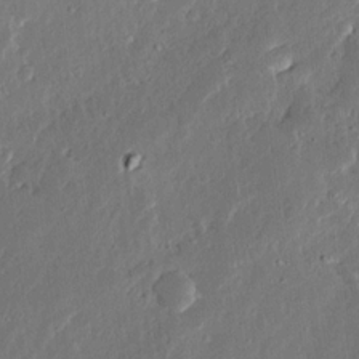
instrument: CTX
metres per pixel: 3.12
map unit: Ave
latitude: 14.6869
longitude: -138.1011
